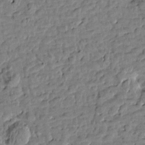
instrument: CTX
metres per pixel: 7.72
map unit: Htu
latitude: 0.7435
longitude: -179.4427
